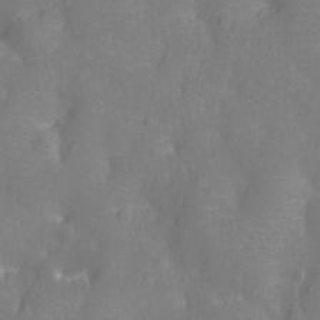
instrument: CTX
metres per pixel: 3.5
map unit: Nhu
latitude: -13.2187
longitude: -24.6679
